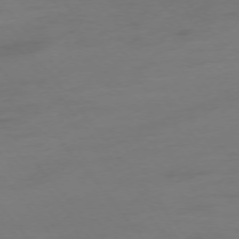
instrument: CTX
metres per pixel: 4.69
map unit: Hpe
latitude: -75.5777
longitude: -15.4049
